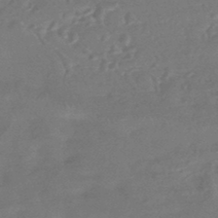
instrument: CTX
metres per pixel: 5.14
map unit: HNhu
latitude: -44.2740
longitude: 92.4251
